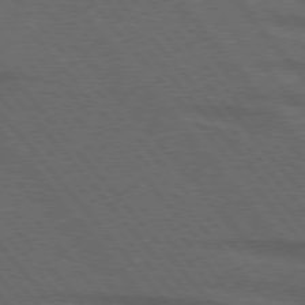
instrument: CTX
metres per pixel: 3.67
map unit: lApd
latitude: 75.8772
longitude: -83.9528
